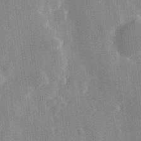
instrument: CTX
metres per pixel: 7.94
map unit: Hve
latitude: 28.2333
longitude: 147.4265
